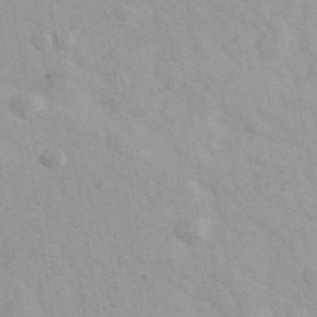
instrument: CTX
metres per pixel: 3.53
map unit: Ave
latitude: 39.9528
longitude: -107.3860
